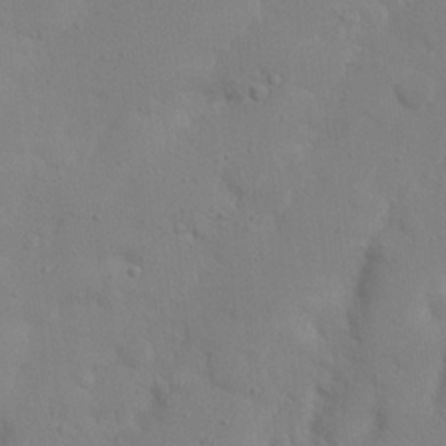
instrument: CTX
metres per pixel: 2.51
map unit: Nhu
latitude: 21.1403
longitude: -73.3860
